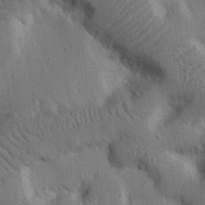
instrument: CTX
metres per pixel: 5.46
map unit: Nhu
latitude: 14.3279
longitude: -79.0081
